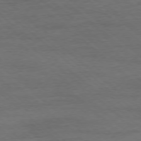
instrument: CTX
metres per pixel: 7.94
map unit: Ap
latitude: -77.9556
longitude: -61.5749
